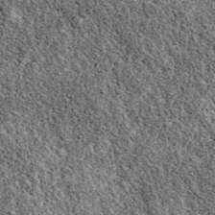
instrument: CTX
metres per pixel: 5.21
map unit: eAb
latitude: 38.9703
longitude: 110.9920
